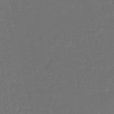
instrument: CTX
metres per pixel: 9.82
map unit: HNb
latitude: -50.6518
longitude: -48.2145
